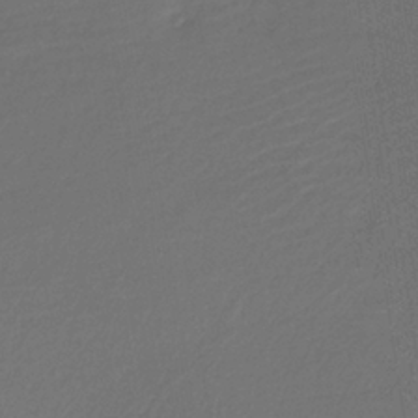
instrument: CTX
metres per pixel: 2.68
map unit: lHb
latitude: -38.0661
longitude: 63.9745
